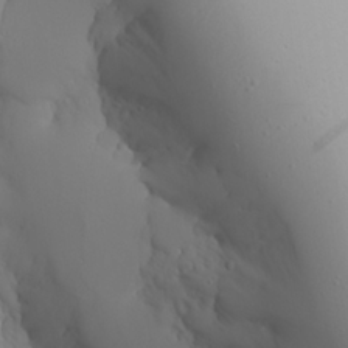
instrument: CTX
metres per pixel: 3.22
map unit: Aa
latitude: 23.9528
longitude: -126.9514
